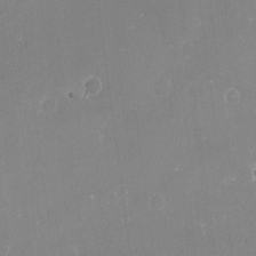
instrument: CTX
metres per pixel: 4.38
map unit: Nve
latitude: -17.3510
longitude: -59.6316
